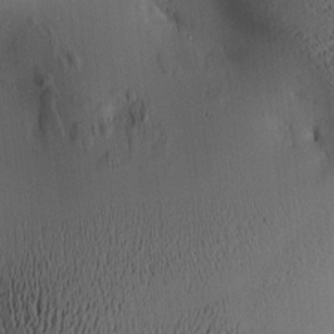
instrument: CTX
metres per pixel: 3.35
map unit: lAa
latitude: 6.1578
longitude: -113.9528
